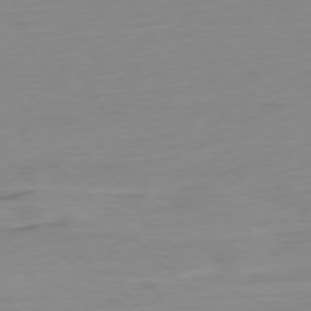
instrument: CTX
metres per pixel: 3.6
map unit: Ap
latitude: -77.1431
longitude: -78.1578
